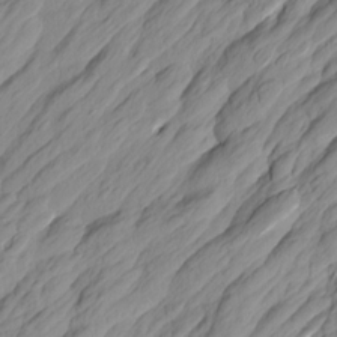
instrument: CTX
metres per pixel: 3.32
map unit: Htu
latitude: -0.0094
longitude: -175.1025
